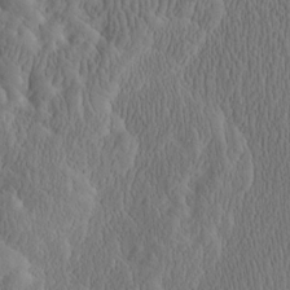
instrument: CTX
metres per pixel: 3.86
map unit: Htu
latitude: -2.3495
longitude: 167.8611
